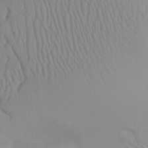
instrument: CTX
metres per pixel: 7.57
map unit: Aa
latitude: 31.0837
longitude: -141.0269
